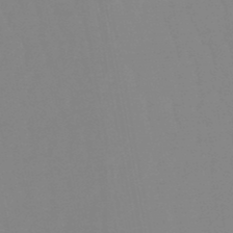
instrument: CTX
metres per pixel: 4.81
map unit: eHb
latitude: -49.8801
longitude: 74.2551
